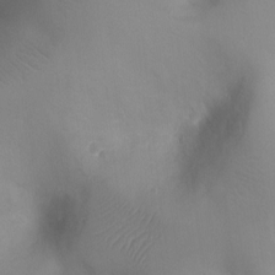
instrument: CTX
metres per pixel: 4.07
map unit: Ht
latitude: -7.7099
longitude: -23.9717
